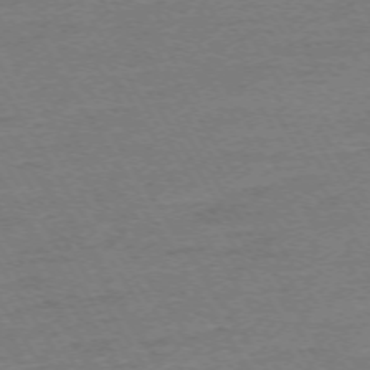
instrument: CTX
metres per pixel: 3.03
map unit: Ap
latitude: -73.5777
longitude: -85.0836
